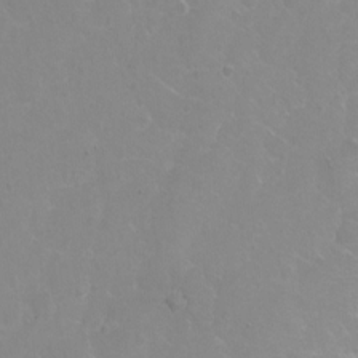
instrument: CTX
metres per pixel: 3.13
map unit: Hto
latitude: 2.8380
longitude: -33.4426
